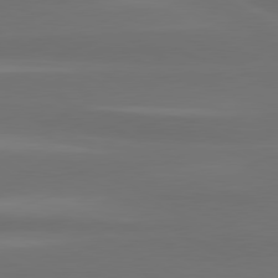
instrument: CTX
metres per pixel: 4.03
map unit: lApd
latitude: 80.6301
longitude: -139.3293
